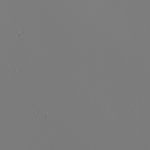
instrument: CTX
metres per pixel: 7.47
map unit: Nhu
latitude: -6.6707
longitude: -95.6883
